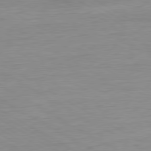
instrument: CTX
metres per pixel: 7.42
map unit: Ap
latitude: -80.8975
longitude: -78.8569
